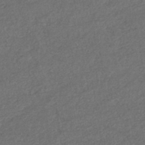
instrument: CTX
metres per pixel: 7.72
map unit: lHb
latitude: -38.9920
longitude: 68.7274
